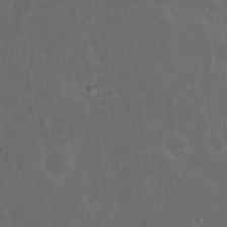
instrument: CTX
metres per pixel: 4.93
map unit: Nhu
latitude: 22.9703
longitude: -70.8191
